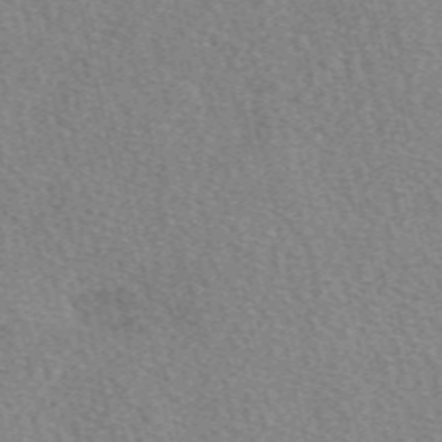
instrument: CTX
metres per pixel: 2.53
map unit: eAb
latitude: 50.1577
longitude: 111.8989
